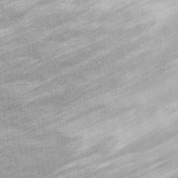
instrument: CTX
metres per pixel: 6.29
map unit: Ht
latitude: 10.4601
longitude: -39.6505
